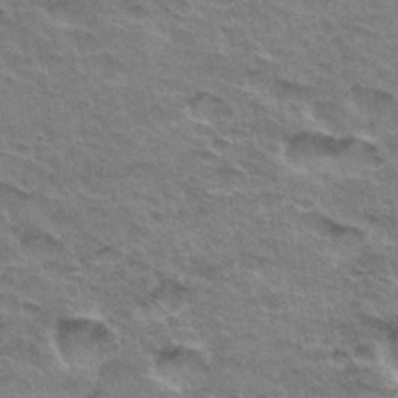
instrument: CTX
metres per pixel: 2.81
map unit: Hto
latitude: 33.4049
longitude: -47.1592
